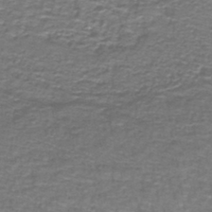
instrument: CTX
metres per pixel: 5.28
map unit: lHb
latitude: -42.8596
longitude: 55.5210
